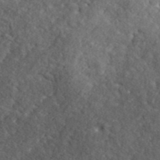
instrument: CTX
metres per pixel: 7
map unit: lHvf
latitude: 41.5938
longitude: -87.9717
